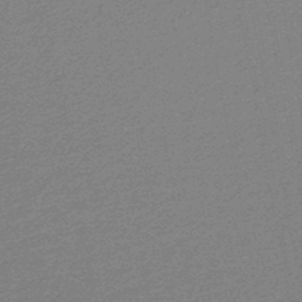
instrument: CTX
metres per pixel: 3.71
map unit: lHb
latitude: -46.6140
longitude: 57.8800
